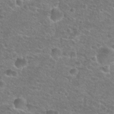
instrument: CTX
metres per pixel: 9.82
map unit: Hto
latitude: 25.6882
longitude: -49.8205
